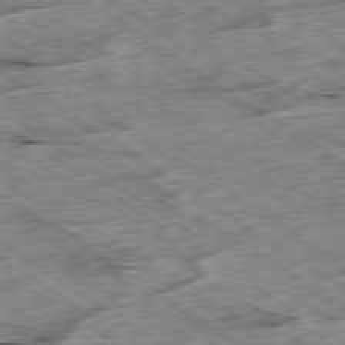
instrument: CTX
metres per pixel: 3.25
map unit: Ap
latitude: -79.7099
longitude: -87.2915
